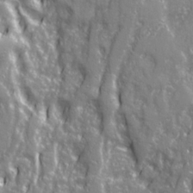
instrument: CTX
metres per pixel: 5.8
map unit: Ave
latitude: 22.2145
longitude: -133.1970
